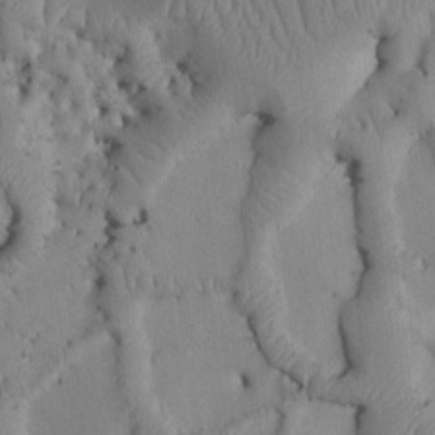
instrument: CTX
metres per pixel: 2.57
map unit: Htu
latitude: 3.0080
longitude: 147.7288
